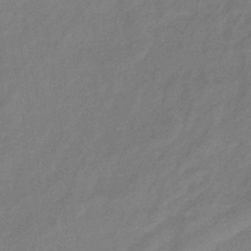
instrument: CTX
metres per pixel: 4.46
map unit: eHb
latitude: -33.1998
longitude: 75.0109
